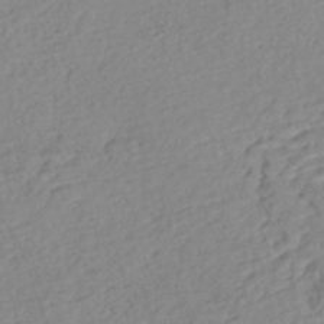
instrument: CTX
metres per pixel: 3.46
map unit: Nhe
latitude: -46.9164
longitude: -172.5356
